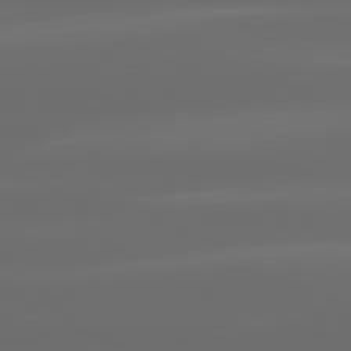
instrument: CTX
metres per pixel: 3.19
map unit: lApd
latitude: 80.8758
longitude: -137.1215
